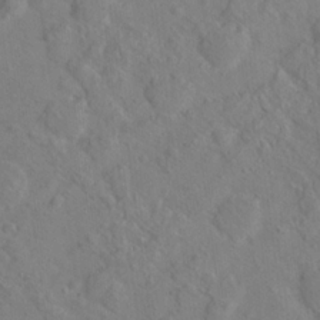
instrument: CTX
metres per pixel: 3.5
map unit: Hto
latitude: 18.2711
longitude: -39.5371
